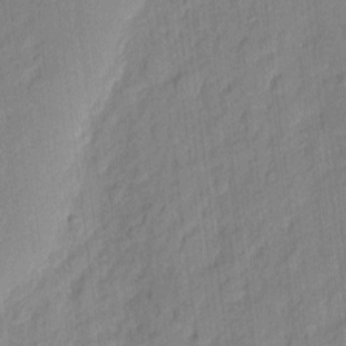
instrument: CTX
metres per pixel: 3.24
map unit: eHh
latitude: 7.0458
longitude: -75.5749
